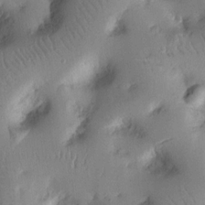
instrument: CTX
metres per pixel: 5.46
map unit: Nhu
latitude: 14.7058
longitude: -78.6302
